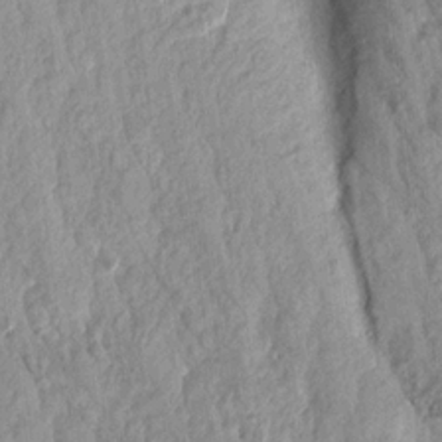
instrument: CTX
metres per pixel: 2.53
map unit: Aa
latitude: 17.8772
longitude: -146.4601
